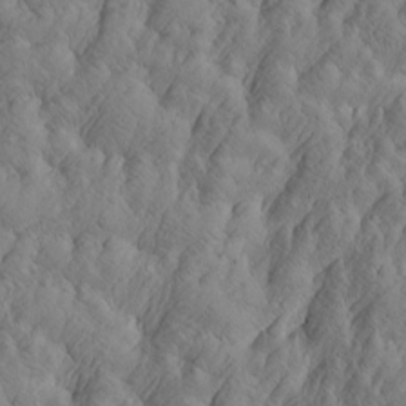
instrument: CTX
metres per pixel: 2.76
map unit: Htu
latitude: -4.7463
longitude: -176.7813
